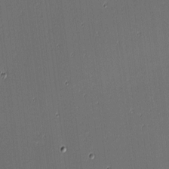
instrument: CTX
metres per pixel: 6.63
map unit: eHh
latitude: -3.8989
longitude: -82.9135
